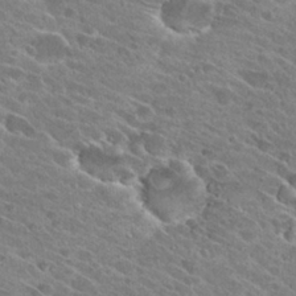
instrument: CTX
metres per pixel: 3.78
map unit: Hto
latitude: 26.4034
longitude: -41.1781
